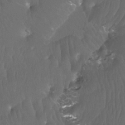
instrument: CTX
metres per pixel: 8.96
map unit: Ht
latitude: -12.0661
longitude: -44.2333
